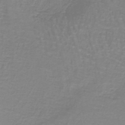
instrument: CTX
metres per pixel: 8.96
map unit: lHb
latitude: -40.7274
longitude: 56.9919
